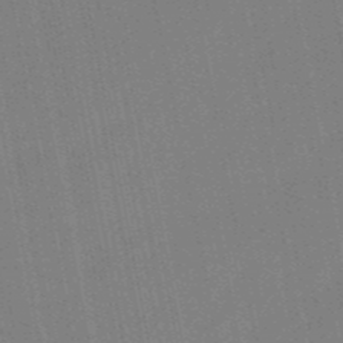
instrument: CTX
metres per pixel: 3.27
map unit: HNb
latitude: -52.3495
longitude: -45.5182
